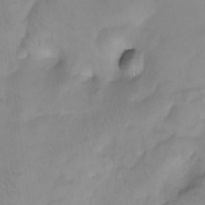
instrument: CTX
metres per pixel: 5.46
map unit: Nhu
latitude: -4.3873
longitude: -84.6491
